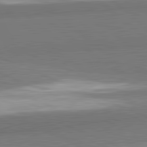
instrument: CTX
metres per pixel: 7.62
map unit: lApd
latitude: 82.2333
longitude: 161.7289
